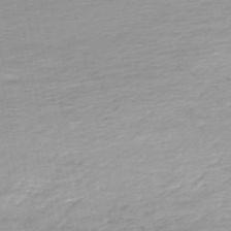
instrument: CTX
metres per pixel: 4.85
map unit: eHh
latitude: -52.8408
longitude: -24.6112
